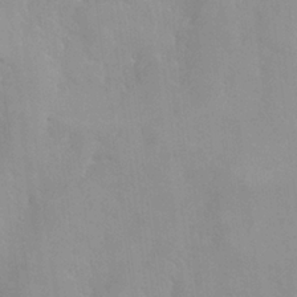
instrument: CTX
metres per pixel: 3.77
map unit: HNhu
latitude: 0.4223
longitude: -3.9906
